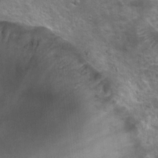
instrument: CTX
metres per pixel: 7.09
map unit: Hto
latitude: 20.7435
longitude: -41.7449
